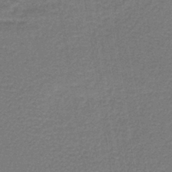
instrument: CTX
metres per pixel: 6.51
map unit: lHb
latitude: -40.6707
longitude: 63.1053
